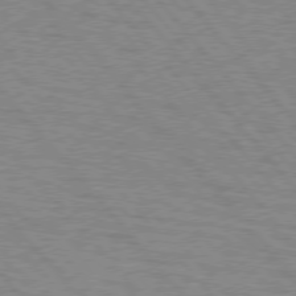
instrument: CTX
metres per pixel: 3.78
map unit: lApd
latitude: 75.9150
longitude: -75.2159
